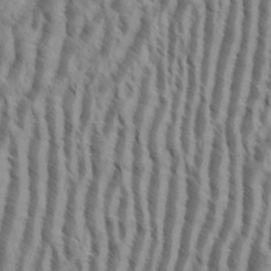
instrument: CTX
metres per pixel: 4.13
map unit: eHh
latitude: 34.6112
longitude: -138.2522
